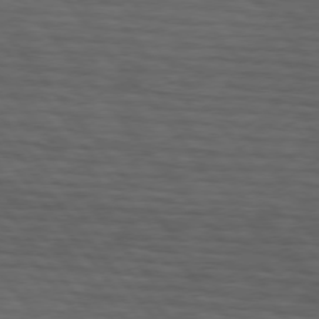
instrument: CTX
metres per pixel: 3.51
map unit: lApd
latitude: 75.3104
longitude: -82.0822
